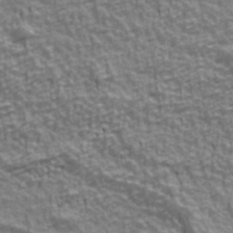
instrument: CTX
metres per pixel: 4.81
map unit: Ave
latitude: 41.6504
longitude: -113.0647
